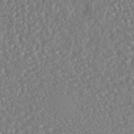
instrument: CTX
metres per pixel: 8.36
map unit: HNhu
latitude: -46.5573
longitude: 104.5196
